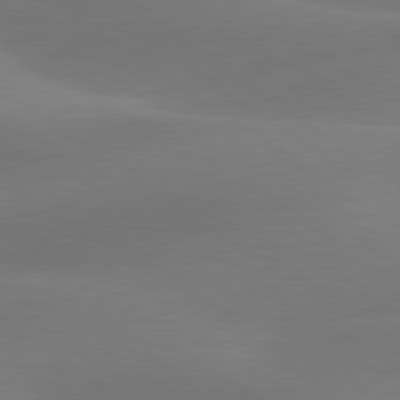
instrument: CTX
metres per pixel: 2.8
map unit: lApd
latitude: 79.8017
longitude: -90.4034
